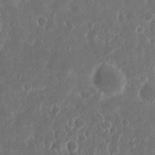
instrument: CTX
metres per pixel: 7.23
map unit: Nhu
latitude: 15.0837
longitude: -73.7450
